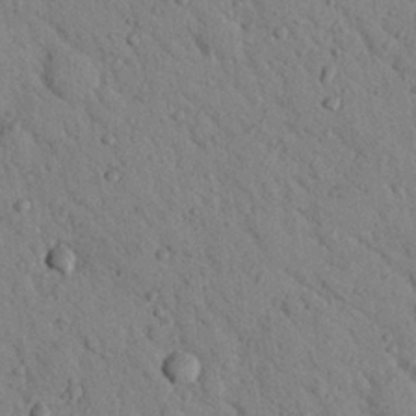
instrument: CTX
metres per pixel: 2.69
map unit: Nhu
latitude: 22.6679
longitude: -76.1200
